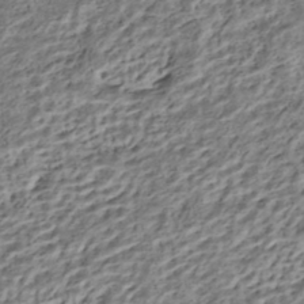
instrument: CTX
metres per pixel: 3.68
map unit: HNhu
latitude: -43.0486
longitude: 105.8044
